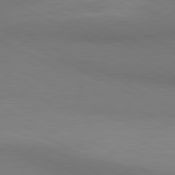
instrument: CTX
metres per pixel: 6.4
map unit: lApd
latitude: 80.6679
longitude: 138.8597
